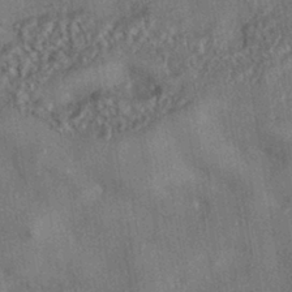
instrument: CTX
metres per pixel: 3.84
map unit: eHh
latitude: -41.4076
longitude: 120.7085
